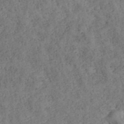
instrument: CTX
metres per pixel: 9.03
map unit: ANa
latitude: 40.1766
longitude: 18.0661
